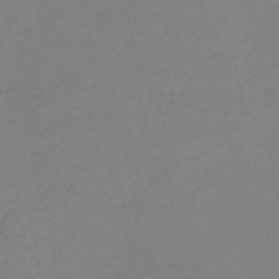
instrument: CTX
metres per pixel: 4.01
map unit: HNb
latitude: -52.3873
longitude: -52.1578
